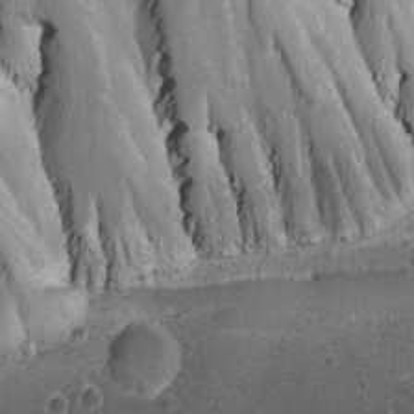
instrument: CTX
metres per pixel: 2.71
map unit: Ave
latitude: 0.1577
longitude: -112.7246
